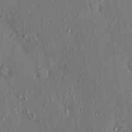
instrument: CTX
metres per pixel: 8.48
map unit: eHh
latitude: -0.6330
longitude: 18.6330
